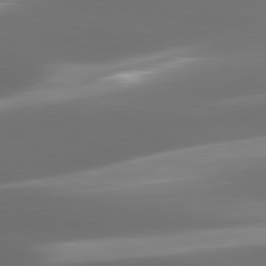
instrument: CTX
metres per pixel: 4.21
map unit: lApd
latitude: 80.3845
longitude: -138.9514
